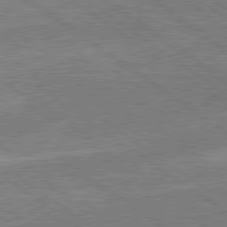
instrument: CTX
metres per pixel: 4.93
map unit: lApd
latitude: 79.0837
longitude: -171.7072
